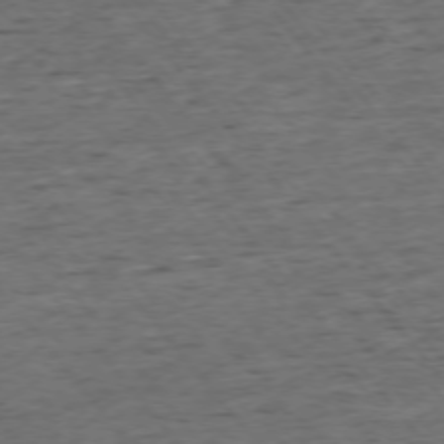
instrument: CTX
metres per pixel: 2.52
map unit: Ap
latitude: -75.4455
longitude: -90.6868
